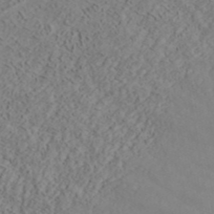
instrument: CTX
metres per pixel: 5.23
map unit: ANa
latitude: 41.7071
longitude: 32.9920
